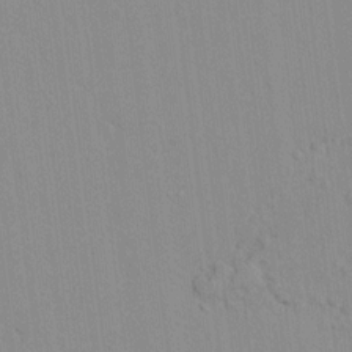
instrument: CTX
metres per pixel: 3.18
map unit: lAvf
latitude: 8.0633
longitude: 167.3510
